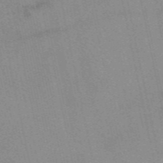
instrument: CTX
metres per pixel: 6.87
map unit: eAb
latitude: 49.7639
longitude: 105.8233
